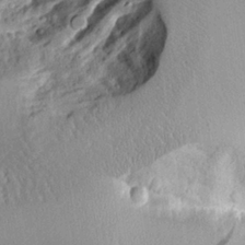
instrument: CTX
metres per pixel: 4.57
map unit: Aa
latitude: 11.7261
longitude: -126.2334
